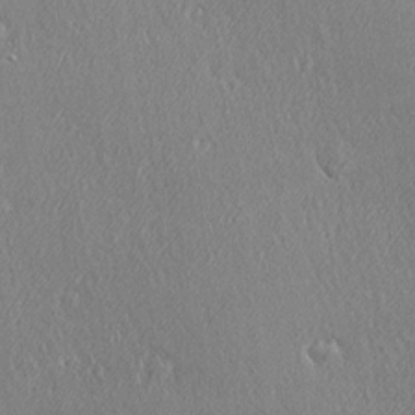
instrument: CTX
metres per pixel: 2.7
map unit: Ave
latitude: 22.2333
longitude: -136.3279
